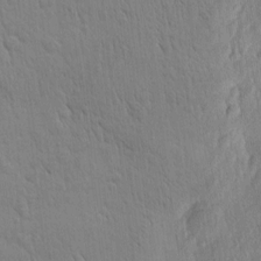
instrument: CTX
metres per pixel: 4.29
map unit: Htu
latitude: 1.8394
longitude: -178.4034
